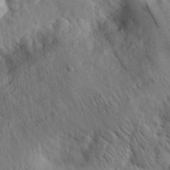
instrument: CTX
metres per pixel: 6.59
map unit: eHh
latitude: 30.4601
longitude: -72.9892
